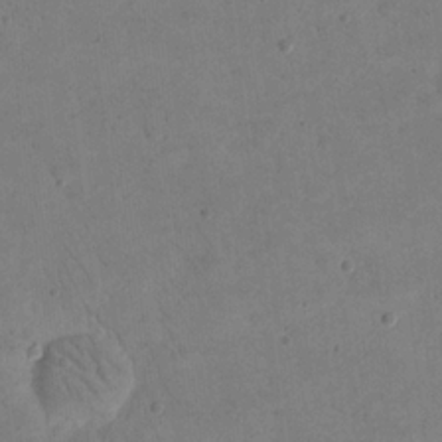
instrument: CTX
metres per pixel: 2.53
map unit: eHh
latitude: 20.4790
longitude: -63.6127
